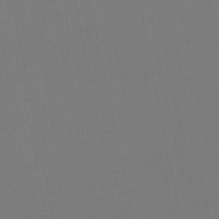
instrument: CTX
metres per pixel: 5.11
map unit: lHb
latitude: -50.1606
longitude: 80.8975
